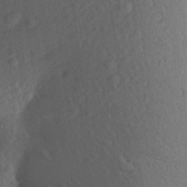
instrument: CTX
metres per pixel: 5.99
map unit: Aa
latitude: 25.6127
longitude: -146.4979
